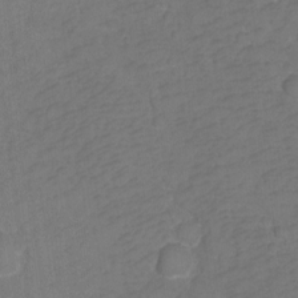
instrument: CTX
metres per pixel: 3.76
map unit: Hto
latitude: 4.0822
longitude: -33.1970
